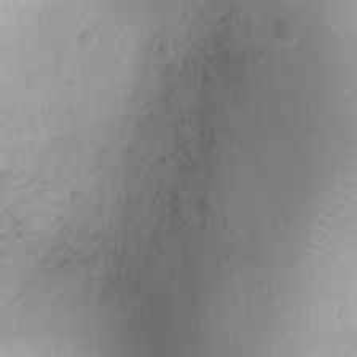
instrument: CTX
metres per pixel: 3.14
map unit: Ht
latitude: -8.4440
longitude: -21.4994
